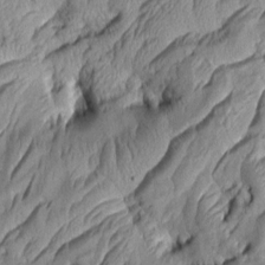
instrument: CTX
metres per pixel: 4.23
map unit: Aa
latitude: 7.2159
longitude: -128.9891
